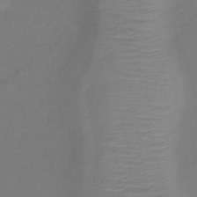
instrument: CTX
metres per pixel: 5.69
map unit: lHb
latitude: -41.1998
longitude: 77.6533
